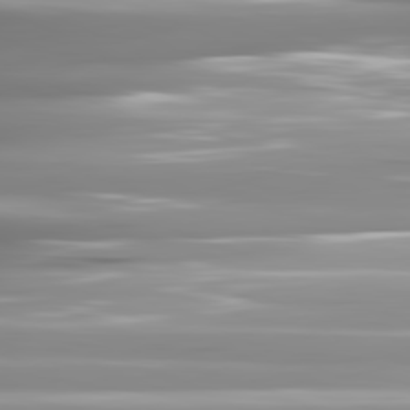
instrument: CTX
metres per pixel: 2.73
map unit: lApd
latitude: 81.8772
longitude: -142.3467
